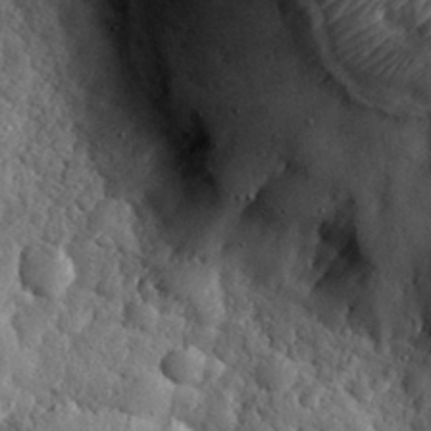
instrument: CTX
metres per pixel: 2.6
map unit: eHh
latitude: 30.9136
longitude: -73.4238
